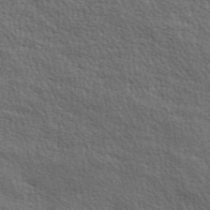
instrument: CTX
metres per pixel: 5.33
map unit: ANa
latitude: 45.7827
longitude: -84.2334
